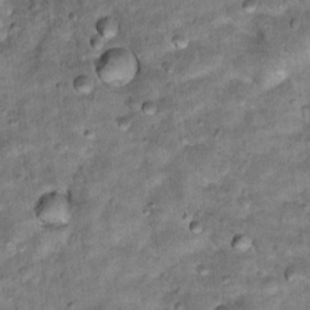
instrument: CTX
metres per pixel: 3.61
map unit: Hto
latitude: 16.0633
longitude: -35.8016
